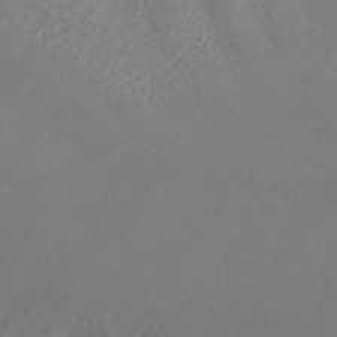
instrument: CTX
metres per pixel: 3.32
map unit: ANa
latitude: 44.6679
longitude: 23.0298
